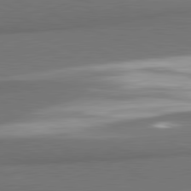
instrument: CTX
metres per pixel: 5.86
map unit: lApd
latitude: 81.7827
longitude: 174.1227
